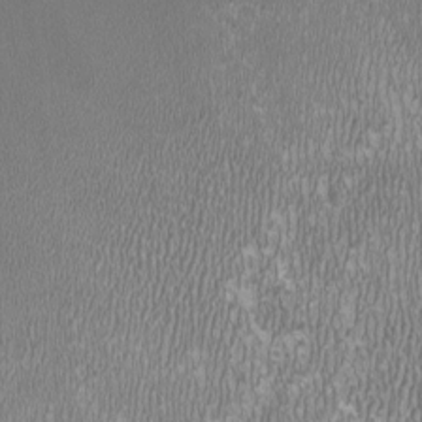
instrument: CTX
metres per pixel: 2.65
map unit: HNhu
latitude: -2.6707
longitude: -0.0255
